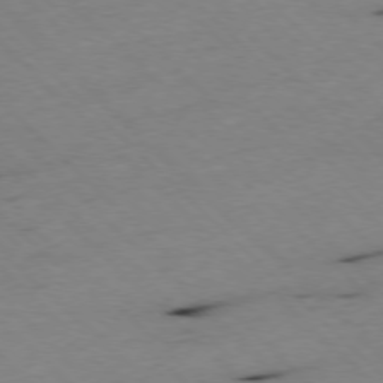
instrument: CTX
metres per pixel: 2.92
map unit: Ap
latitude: -77.8044
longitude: -61.2159
